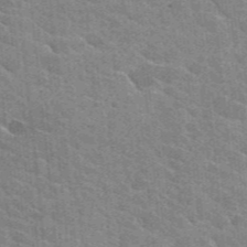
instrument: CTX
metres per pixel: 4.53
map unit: Hto
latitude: 25.8205
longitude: -36.7435
